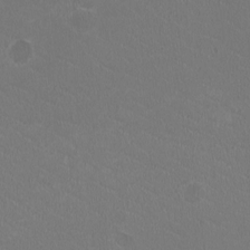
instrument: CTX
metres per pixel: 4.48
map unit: HNhu
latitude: -2.3684
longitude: -0.5168
